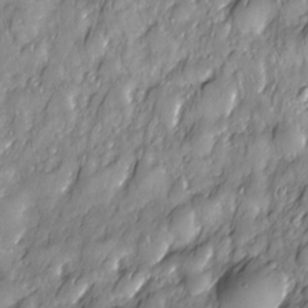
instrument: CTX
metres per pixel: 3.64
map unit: Nhe
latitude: -29.8233
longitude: -140.1388
